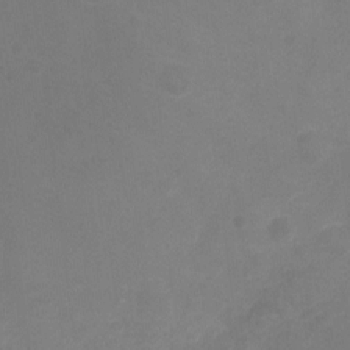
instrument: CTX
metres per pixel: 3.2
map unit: Ht
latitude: -9.8800
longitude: -35.1214
